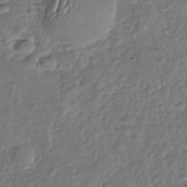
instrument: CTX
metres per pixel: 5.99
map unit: Nhu
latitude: -31.1242
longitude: -61.0269
